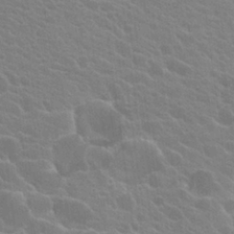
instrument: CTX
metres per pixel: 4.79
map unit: Hto
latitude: 23.9717
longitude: -35.3481
